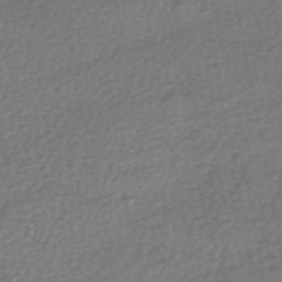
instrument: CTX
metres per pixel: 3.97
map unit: HNhu
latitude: -48.7652
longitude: 102.8219
